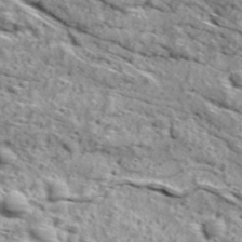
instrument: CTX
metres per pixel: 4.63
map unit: Ave
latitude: 18.6679
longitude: -134.9891
